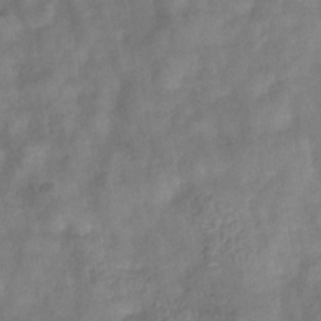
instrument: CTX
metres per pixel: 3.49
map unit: eHb
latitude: -33.4455
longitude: 76.3684
